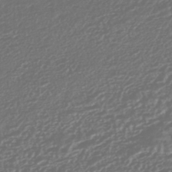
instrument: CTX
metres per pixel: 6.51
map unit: HNhu
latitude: -45.2187
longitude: 107.0109
